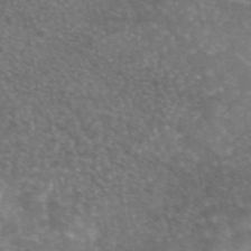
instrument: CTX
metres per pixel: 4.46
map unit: eAb
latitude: 45.8205
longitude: 120.5196
